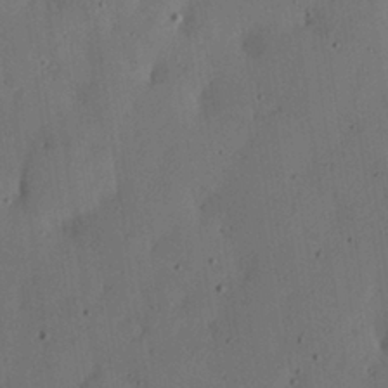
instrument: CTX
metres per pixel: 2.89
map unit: lHvf
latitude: 19.3859
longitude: -112.4979
